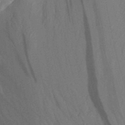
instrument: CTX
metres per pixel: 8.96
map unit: Aa
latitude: 29.6505
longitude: -138.6301
